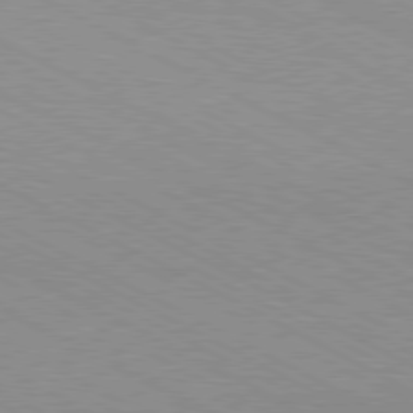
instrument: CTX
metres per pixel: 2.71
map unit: Hpe
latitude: -81.1809
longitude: 17.2376
